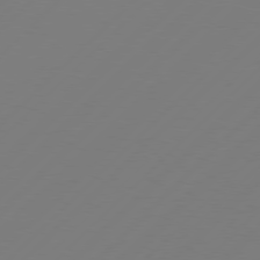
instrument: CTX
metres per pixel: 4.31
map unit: Hpe
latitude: 77.1214
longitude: -131.7639
